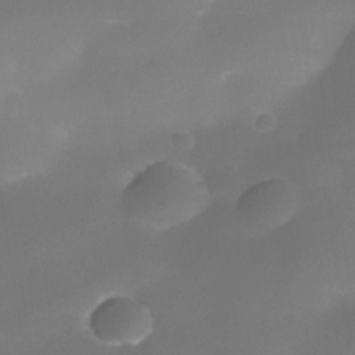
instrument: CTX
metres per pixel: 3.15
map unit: Nhe
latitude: -35.1620
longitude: -145.1592
